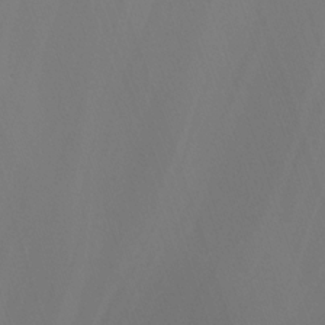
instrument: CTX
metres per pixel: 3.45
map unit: Nhu
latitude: -14.4251
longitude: -54.3845
